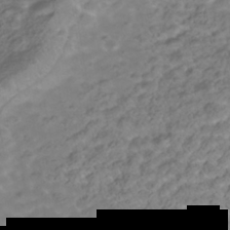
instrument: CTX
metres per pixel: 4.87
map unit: Nhe
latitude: -41.2943
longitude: -100.3278
